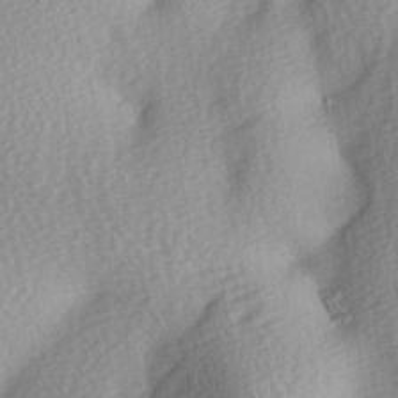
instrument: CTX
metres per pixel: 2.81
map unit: Ave
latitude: -5.8800
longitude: -120.7247
